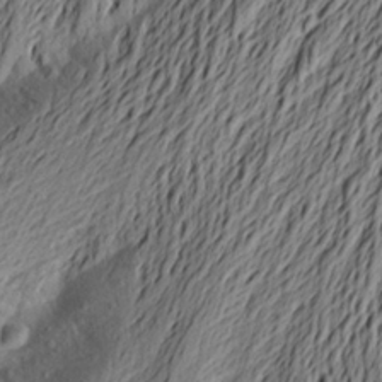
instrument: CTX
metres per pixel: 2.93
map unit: Aa
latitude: 23.0458
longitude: -149.2915
